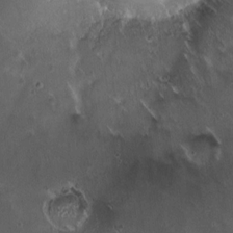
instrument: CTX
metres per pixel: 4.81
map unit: HNhu
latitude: 4.8947
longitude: 7.9178
